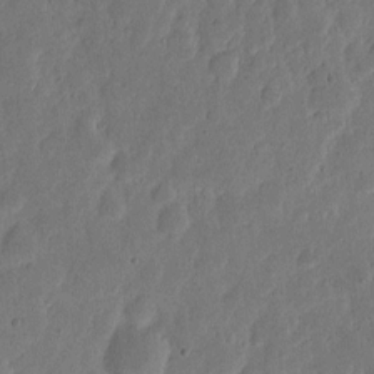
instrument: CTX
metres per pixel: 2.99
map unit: eHh
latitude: 6.6113
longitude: -71.4993
